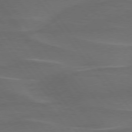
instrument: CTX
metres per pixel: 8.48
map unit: lApd
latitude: 75.6127
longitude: -79.4238
